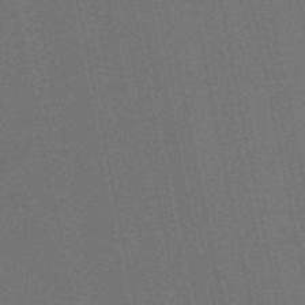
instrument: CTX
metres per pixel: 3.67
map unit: HNb
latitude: -51.1053
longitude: -42.8758
